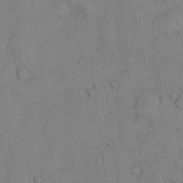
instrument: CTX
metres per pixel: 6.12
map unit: Hto
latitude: 11.5749
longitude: -59.3671
